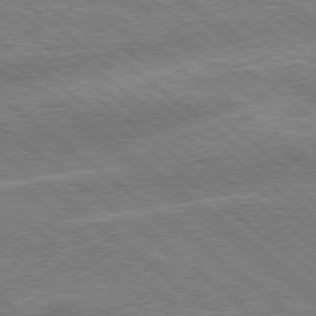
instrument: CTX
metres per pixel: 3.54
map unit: Hpe
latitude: 78.6869
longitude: 174.1416
